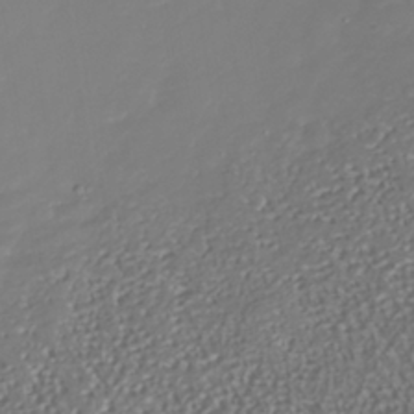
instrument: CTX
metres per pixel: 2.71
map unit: Nhe
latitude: -37.8422
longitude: -87.4993
